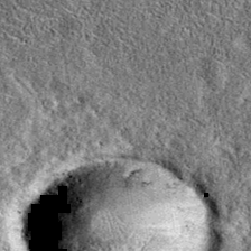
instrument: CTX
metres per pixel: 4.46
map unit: eAb
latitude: 36.6301
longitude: 105.7477
